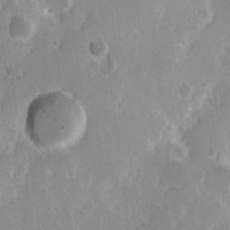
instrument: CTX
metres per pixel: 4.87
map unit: Hve
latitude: 23.8205
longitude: 146.4251
